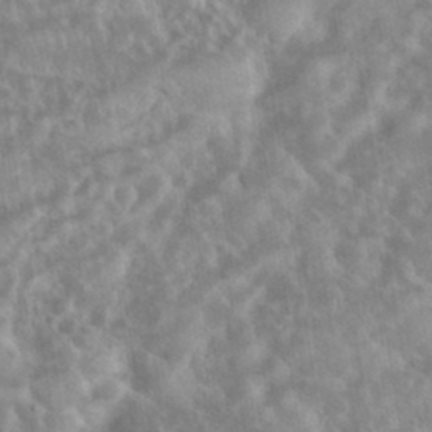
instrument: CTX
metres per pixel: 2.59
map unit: eHh
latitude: 35.1970
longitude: -62.1956
